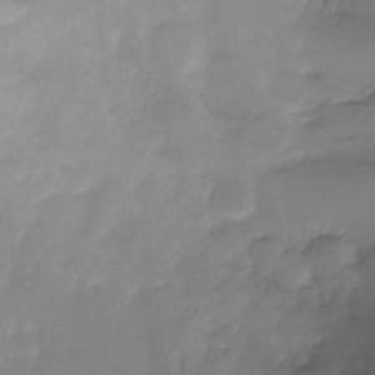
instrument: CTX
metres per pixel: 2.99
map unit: Ht
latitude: -12.2551
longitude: -49.0269
